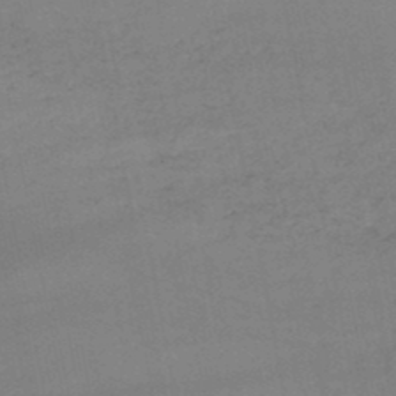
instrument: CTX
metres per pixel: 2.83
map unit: lHb
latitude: -47.8800
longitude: 62.3684
